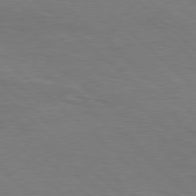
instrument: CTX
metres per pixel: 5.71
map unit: Hpe
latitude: 78.2712
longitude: -150.0444
